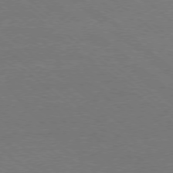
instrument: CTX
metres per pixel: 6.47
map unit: Ap
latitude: -78.4818
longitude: -85.2915
